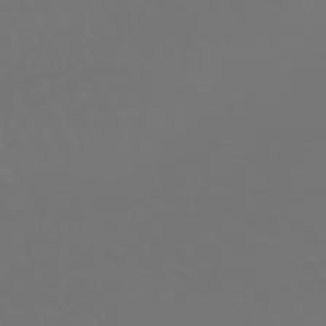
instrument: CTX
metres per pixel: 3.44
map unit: lHb
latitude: -47.0297
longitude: 75.9556
